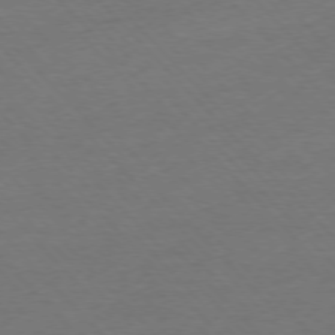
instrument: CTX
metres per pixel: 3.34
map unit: Ap
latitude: -76.5007
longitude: -94.8380
